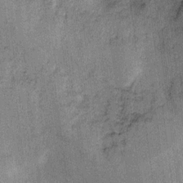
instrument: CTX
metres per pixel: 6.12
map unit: Ht
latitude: 9.1025
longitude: -37.2348
